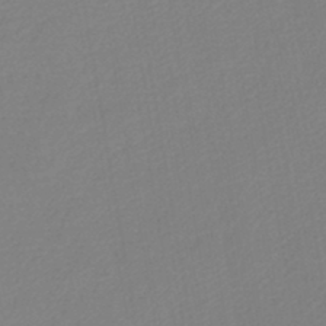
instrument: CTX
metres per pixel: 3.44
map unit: lHb
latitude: -44.4440
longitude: 59.8233
